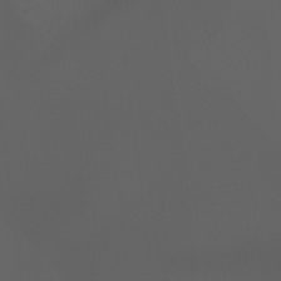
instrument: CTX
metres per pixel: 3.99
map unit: Ht
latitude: -0.5763
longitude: -46.2145
